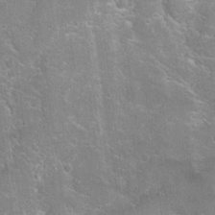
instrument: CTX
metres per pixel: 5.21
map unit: Hto
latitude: 21.7072
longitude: -43.2348
